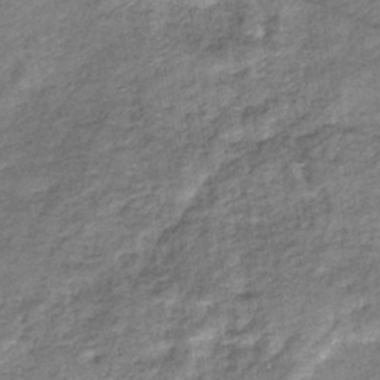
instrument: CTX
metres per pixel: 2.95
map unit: eHb
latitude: -37.5210
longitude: 77.4643
